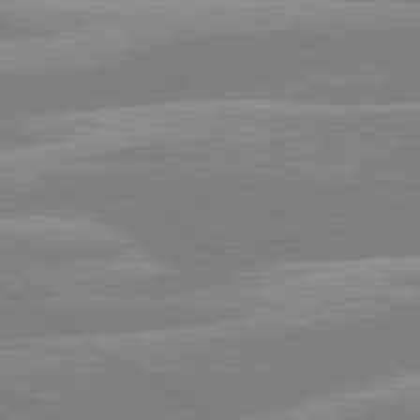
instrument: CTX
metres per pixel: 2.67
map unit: lApd
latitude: 80.2333
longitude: -130.6302
